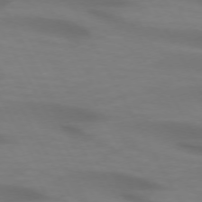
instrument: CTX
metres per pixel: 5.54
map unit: lApd
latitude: 72.4601
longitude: -49.3104
